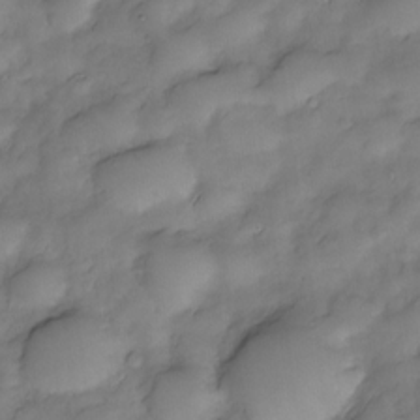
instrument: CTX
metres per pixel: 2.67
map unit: Nve
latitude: -26.9730
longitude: -149.3104
